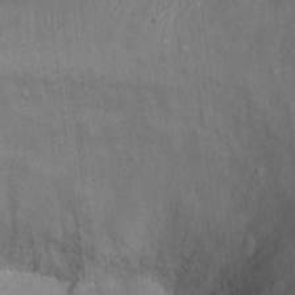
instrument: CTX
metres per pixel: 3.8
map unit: Ht
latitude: 12.6869
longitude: -40.4978
